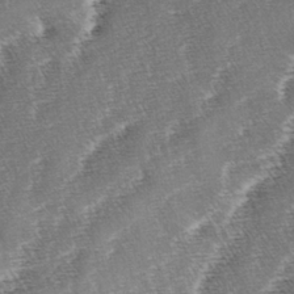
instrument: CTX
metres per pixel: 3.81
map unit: lAa
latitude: -3.8800
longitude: -130.0822
